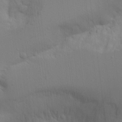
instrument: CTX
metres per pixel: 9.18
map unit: Aa
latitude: 15.4427
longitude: -143.3293
